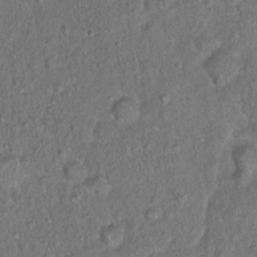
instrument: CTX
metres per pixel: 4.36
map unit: Hto
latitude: 15.5372
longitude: -40.7624
